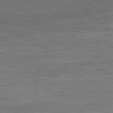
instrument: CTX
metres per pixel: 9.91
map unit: Ap
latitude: -81.7478
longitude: -74.4979
